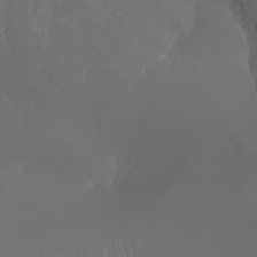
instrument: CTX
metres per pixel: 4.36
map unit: Aa
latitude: -7.0108
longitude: -85.4238
